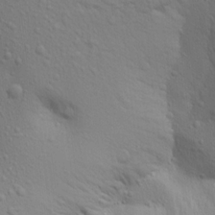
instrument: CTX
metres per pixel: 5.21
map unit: Aa
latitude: 16.8191
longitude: -144.5546
